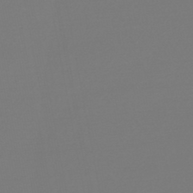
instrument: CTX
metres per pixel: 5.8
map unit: lHb
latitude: -46.1794
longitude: 75.9556
